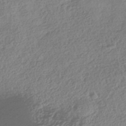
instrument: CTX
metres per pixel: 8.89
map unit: HNhu
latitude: -41.2187
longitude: 98.4629
